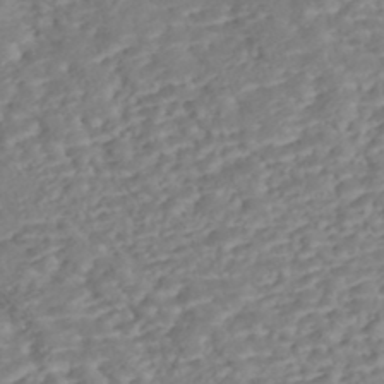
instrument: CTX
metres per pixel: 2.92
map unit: Nhe
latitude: -47.1809
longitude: -172.1766
